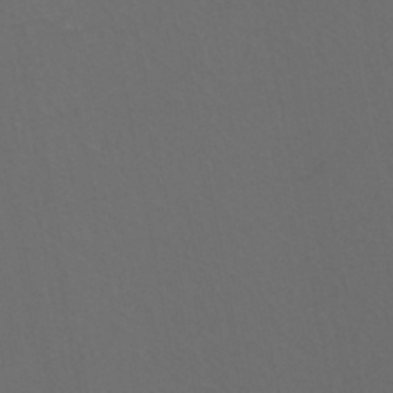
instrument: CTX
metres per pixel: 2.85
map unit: eHh
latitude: -44.2740
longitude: -28.7813
